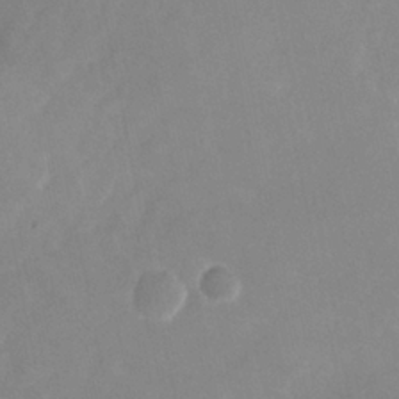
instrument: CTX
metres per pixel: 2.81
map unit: Nhu
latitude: -25.0297
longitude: -70.3278
